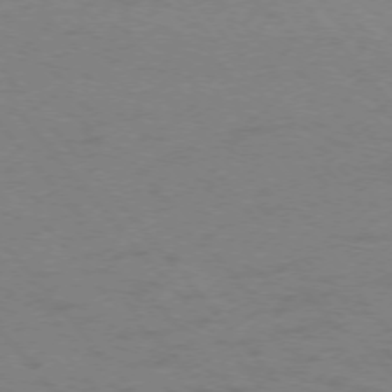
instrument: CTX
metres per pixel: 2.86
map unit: Ap
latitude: -75.7100
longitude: -70.3089
